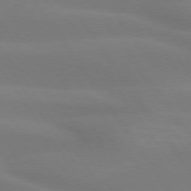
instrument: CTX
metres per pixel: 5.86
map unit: lApd
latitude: 74.1956
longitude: -48.8947
